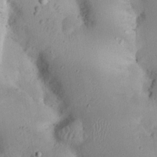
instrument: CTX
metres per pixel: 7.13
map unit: Nhu
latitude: 23.4804
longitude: -72.9136
